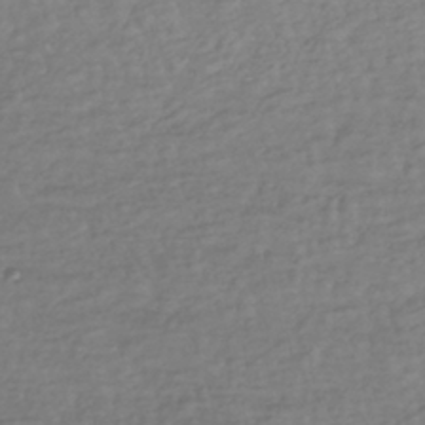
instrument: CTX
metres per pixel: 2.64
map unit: lHb
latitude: -37.5399
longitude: 69.9178
